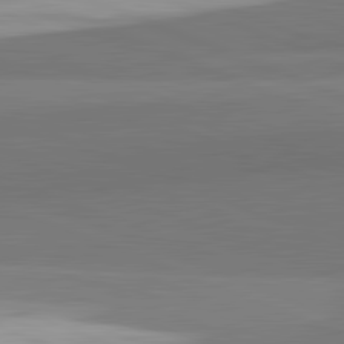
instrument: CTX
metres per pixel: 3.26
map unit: lApd
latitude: 82.3278
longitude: 150.6329
